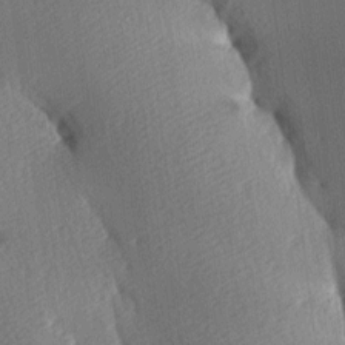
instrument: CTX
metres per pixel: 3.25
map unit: lAa
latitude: -9.0297
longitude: -127.6316
